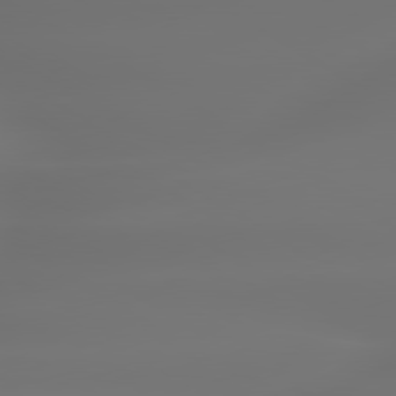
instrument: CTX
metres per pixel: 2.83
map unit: lApd
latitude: 79.7828
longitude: -138.1200
